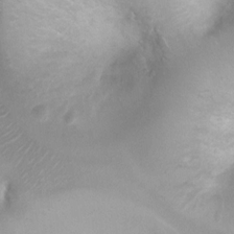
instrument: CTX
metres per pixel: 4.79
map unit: Ht
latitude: 2.8947
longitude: -24.8946
